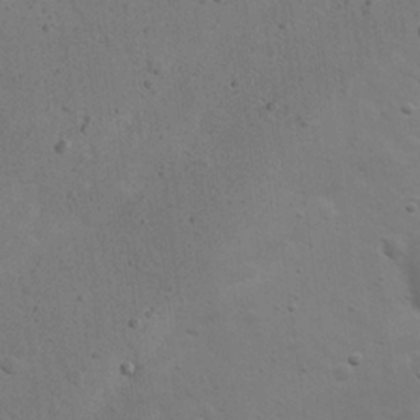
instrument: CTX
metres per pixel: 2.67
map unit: eHh
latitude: 24.0822
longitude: -69.8961
